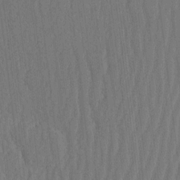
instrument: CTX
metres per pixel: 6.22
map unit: eHh
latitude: -2.5006
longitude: 14.4062
